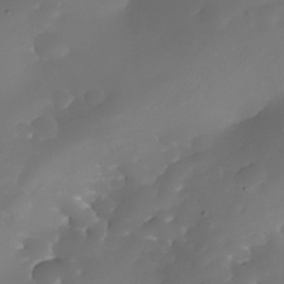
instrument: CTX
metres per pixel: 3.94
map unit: Nhe
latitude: -34.8975
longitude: -144.9514
